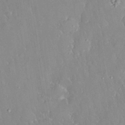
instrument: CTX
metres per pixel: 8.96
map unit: eHh
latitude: 32.7624
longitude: -59.9906
